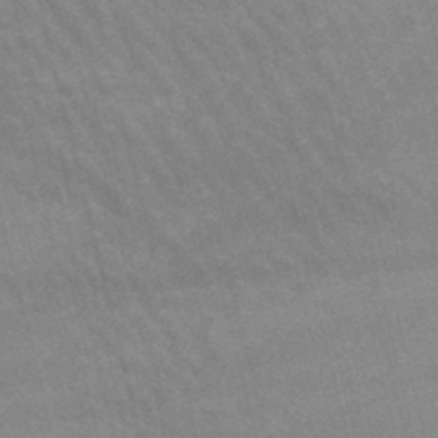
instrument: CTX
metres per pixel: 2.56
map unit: lHb
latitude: -46.8408
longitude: 76.4440
